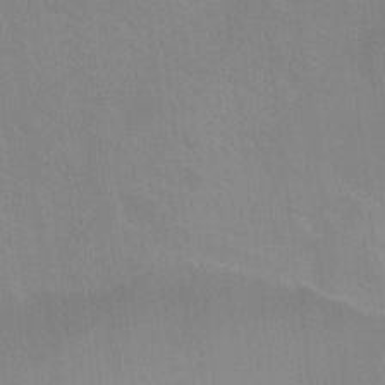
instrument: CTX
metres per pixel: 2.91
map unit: Ht
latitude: -9.6722
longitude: -38.8758
